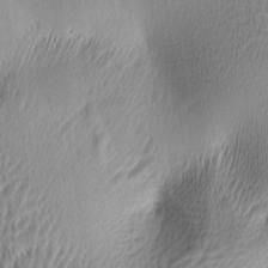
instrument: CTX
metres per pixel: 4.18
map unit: lAa
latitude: -5.1431
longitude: -122.5924
